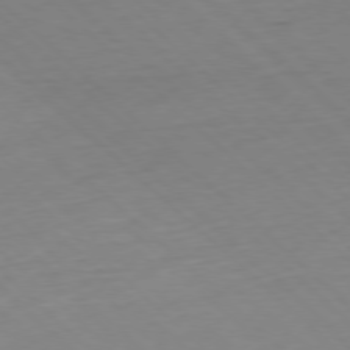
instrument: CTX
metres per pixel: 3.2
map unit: Hpe
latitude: -77.9178
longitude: 13.5777
